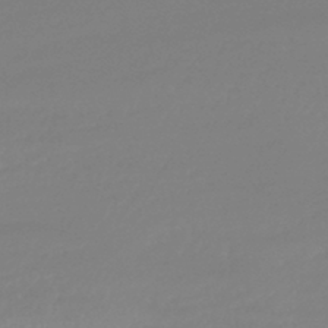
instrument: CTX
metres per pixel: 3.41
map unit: lHb
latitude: -41.8989
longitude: 77.7856
